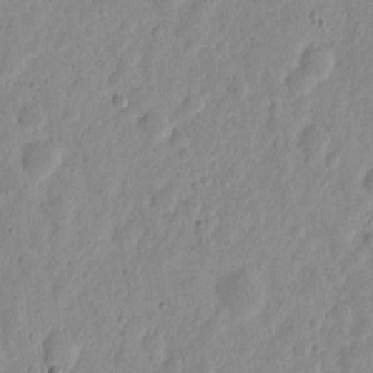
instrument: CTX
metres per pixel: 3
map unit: eHh
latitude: 7.6694
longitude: -71.6127
